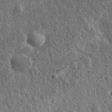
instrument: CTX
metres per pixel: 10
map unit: eHh
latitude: 33.7072
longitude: -79.6694
